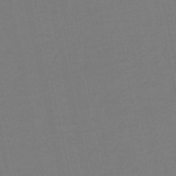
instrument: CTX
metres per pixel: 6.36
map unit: eHb
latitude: -49.8989
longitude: 73.0864
